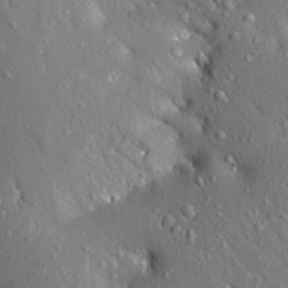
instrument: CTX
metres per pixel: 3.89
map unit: Aa
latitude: 20.8191
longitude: -150.1200
